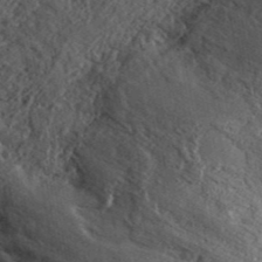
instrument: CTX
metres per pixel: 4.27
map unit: ANa
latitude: 41.9906
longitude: 52.4629
